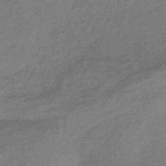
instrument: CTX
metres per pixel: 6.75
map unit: eHb
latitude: -44.5763
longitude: 88.7652
